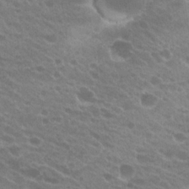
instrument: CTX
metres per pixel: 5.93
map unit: Hto
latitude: 23.8961
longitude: -36.2523
